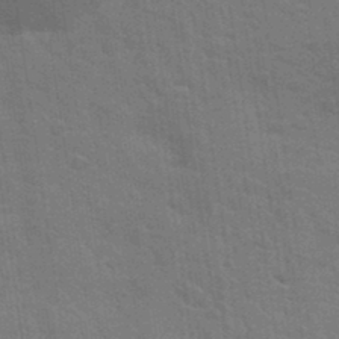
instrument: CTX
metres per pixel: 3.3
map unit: Hto
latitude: 34.4790
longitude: -51.6505
